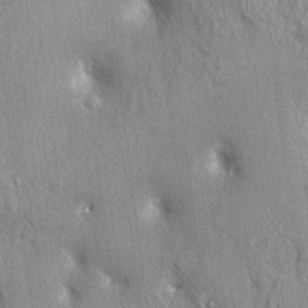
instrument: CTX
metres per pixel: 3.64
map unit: HNhu
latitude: 2.3467
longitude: 7.9745
